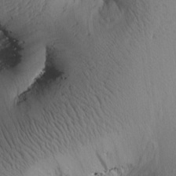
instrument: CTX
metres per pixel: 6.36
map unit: Htu
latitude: 0.0255
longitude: 173.8800
